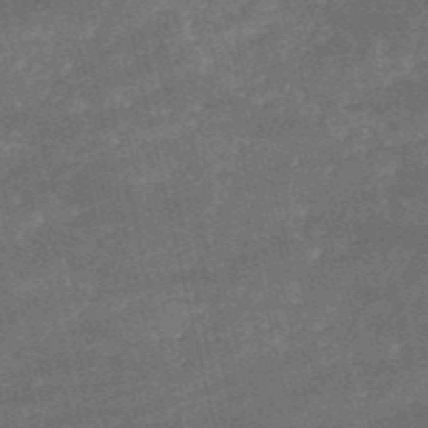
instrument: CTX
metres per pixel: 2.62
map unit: HNb
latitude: -52.1794
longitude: -40.5923
